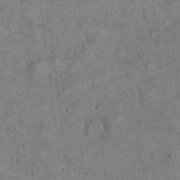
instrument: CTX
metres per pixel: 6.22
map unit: eHh
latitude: 19.5938
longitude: -60.6490
